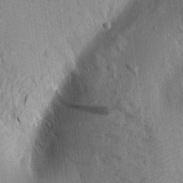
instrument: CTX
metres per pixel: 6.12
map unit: Aa
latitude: 15.2348
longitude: -147.1215
